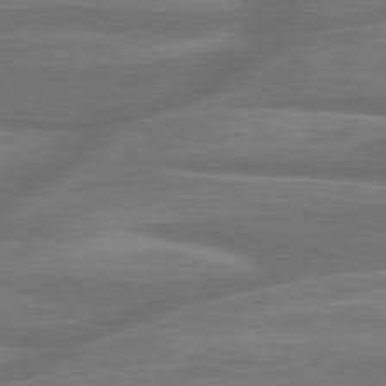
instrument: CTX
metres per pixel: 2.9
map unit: lApd
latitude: 79.8773
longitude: -127.2537
